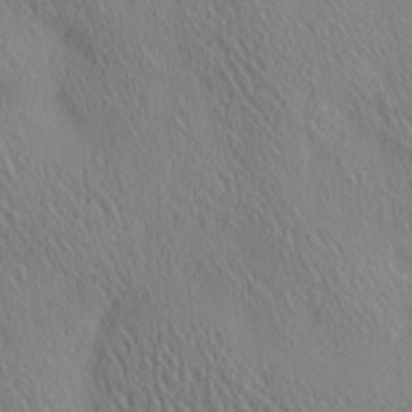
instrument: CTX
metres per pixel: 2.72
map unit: lAa
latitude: 4.9136
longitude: -117.2159
